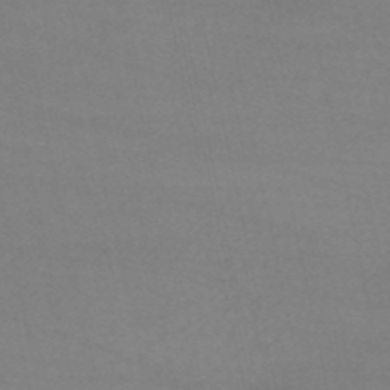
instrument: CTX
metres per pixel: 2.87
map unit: HNb
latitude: -54.2929
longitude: -33.9150
